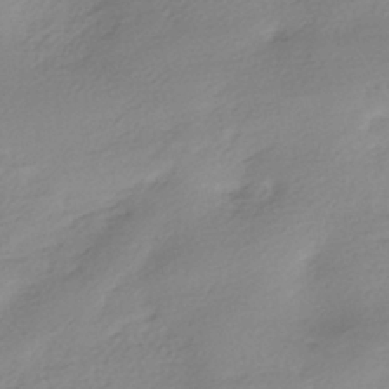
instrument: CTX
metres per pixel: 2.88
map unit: HNhu
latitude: -40.3495
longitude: 94.2928
